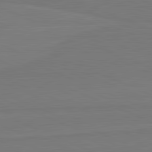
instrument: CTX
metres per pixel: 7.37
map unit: lApd
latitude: 82.1766
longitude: 166.5385
